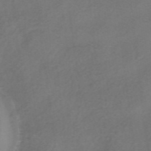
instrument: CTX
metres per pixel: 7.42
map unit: HNhu
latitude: -40.8219
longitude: 103.9367
